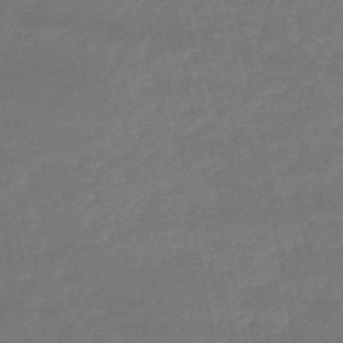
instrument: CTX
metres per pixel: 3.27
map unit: HNb
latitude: -51.2754
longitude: -39.3104
